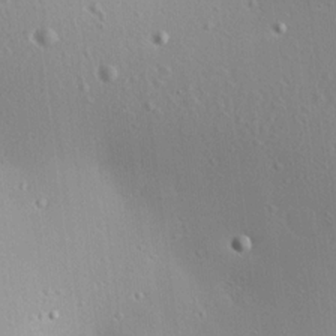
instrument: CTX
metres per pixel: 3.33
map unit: Aa
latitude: 12.4979
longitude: -142.8569
